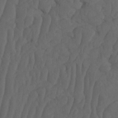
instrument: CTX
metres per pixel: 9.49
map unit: HNhu
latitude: -2.2361
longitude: 13.8611
